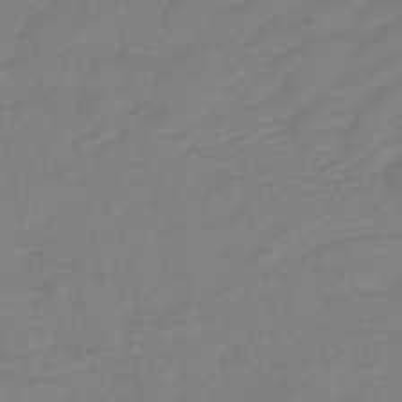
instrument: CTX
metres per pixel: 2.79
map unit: HNb
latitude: -48.6330
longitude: 59.4265
